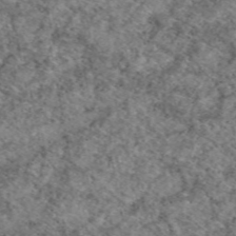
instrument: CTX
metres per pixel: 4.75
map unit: eAb
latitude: 49.3482
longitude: 110.3306
